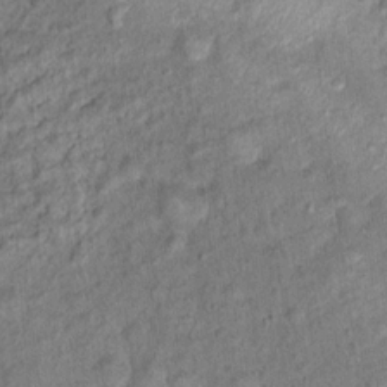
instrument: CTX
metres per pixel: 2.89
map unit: Ht
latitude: 15.1970
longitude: -40.8191
